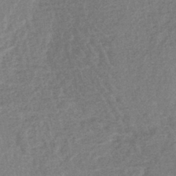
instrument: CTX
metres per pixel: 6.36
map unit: lHb
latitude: -41.6533
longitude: 66.8219
